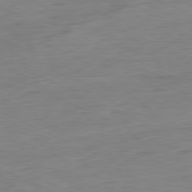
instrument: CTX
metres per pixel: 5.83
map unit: Ap
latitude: -80.8219
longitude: -81.5938
